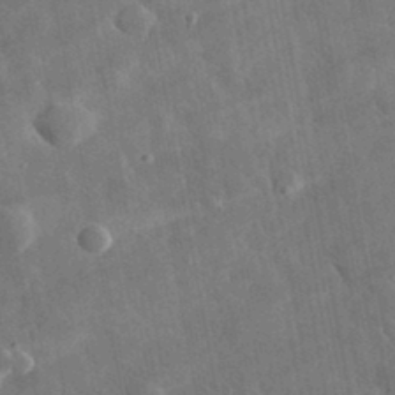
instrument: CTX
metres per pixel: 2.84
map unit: lHvf
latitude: 34.4412
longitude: -86.5734
